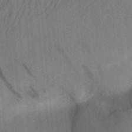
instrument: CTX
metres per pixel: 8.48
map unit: Aa
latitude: 30.8569
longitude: -141.9339
